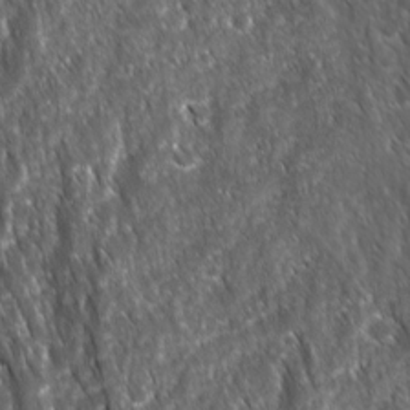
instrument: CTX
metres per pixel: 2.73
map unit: Ave
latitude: 15.6505
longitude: -133.0458
